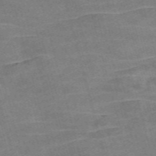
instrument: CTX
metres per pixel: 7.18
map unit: Nve
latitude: -58.9352
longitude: 65.0109
